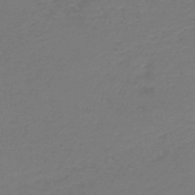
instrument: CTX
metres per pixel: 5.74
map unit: HNb
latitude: -46.5951
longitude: 53.4265
